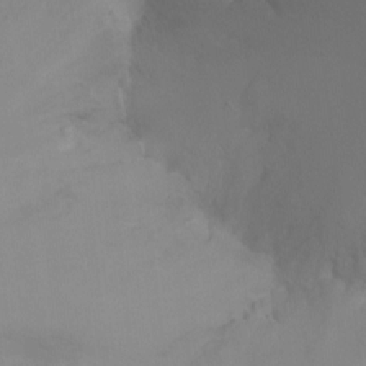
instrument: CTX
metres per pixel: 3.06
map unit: Ht
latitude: -9.6155
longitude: -37.6883
